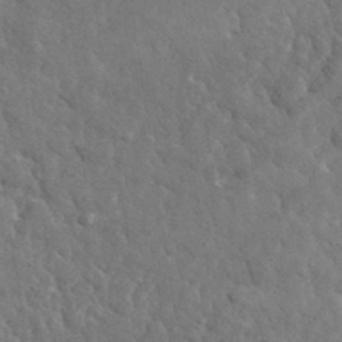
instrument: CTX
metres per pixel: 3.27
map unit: lHvf
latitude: 35.6505
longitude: -86.9136
